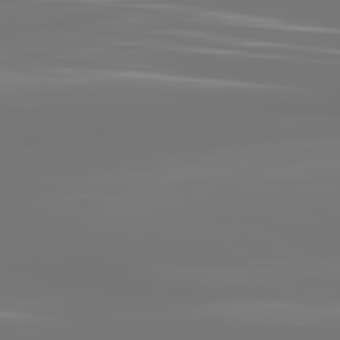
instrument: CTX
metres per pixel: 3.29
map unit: lApd
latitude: 83.4615
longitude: -129.8961
